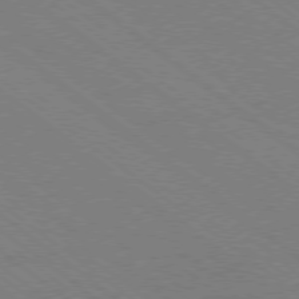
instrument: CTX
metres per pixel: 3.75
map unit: Ap
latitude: -78.9919
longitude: -64.5735
